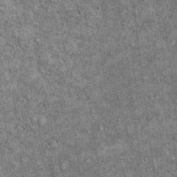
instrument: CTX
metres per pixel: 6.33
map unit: Ht
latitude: 11.0648
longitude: -38.3467
